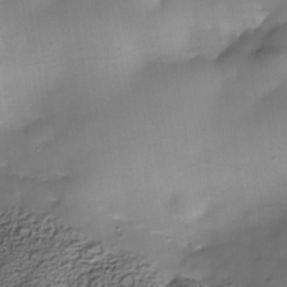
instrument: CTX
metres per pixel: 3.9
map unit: Nhe
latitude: -38.2551
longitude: -117.3671
